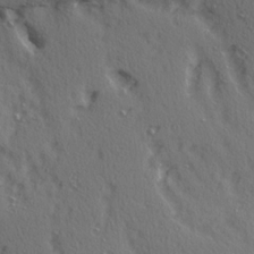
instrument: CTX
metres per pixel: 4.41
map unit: Ave
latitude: 14.9892
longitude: -105.0459
